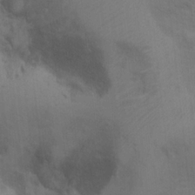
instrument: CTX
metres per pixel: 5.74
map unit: Hto
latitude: 11.7828
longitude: -35.7071
